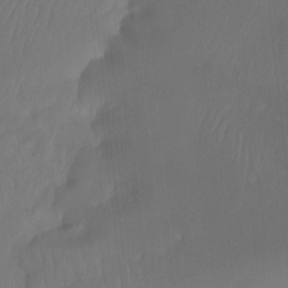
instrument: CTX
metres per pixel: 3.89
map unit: Htu
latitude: -14.7464
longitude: -46.2523
